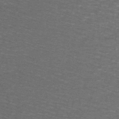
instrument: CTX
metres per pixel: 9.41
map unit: lHb
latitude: -43.6910
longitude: 54.8975
